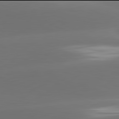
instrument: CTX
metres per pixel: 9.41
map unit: lApd
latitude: 81.9906
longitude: -163.8395
